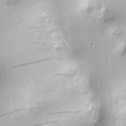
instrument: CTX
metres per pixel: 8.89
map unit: Hve
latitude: -10.1606
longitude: 175.8233
